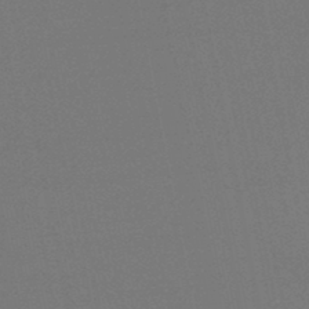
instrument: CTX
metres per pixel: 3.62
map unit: lHb
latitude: -46.4251
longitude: 68.8030
